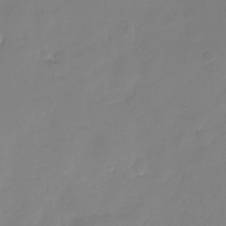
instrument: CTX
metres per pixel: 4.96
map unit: Nhu
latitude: -29.0109
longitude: -63.7072
